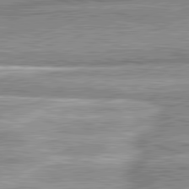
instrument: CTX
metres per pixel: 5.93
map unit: lApd
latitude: 82.3467
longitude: 167.6533
